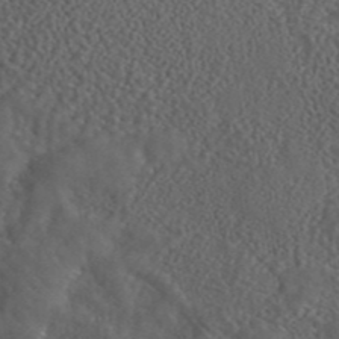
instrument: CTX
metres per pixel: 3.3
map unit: ANa
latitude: 44.1578
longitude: 23.7856
